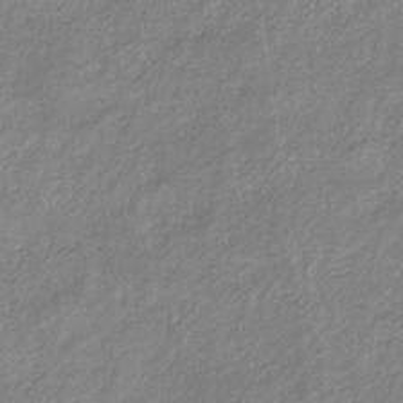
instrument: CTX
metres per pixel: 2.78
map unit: HNb
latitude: -33.4644
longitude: 59.8989
